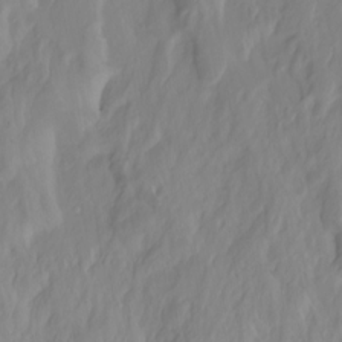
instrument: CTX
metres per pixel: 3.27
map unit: Nhu
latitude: -12.9353
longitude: -63.3104
